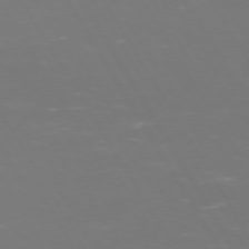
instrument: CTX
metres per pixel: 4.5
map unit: Hpe
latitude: 73.2537
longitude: -126.2334
